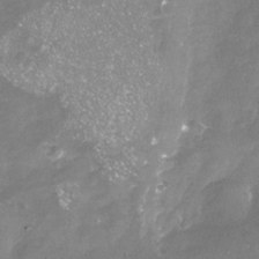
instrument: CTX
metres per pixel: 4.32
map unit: Nhu
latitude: -23.6722
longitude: -57.6127
